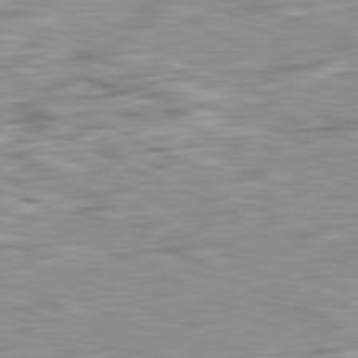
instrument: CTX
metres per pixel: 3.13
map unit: Ap
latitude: -81.4266
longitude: -82.6301
